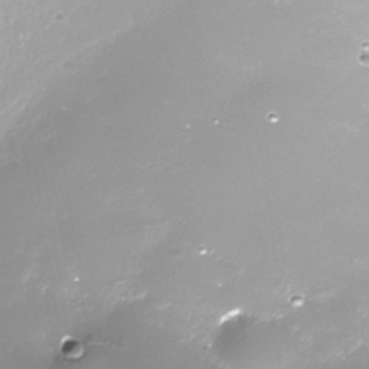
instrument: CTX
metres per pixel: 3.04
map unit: Nhe
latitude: -35.8422
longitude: -87.3104
